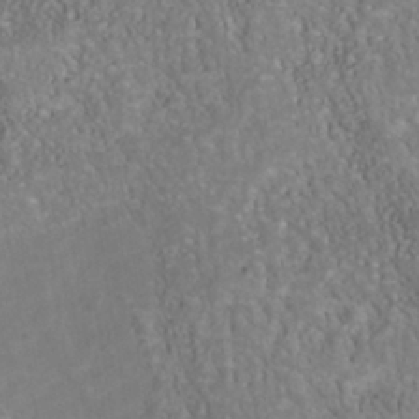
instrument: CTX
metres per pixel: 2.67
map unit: Nhu
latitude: -40.7652
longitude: -85.4804
